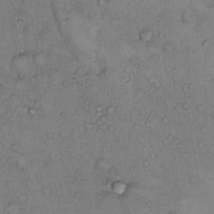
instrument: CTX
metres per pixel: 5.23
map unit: Hto
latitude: 10.8758
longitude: -58.3278
